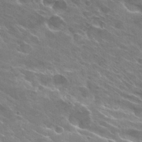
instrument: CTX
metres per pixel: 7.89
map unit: Hto
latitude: 29.8961
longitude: -43.2348
